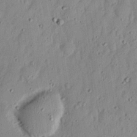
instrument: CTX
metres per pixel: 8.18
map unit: Nhu
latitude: 18.3656
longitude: -72.8002
